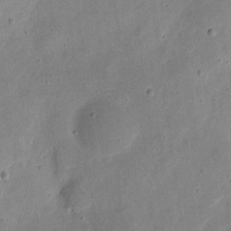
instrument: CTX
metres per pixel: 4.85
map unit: eHh
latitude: 7.4993
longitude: -71.8394
